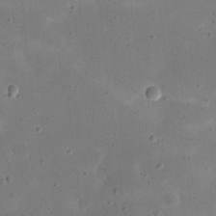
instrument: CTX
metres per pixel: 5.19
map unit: eHh
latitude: 20.7058
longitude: -63.7450
